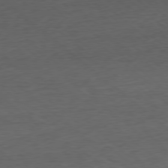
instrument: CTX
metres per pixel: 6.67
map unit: Ap
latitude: -78.8030
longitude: -70.6112
